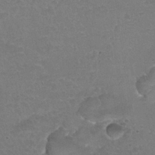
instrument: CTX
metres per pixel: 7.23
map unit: Nhu
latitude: 25.5749
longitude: -53.4616
